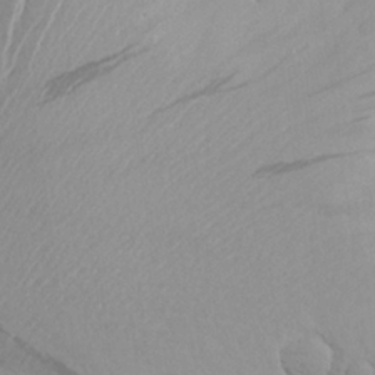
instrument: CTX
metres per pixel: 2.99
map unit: Aa
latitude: 24.3278
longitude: -145.7449
